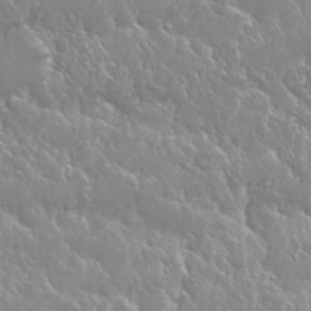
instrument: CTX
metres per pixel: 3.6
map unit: Nhu
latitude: 24.8946
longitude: -60.0255
